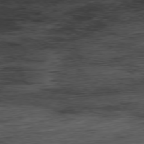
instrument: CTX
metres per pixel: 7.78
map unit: Hpe
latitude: -77.6911
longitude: 12.2740
